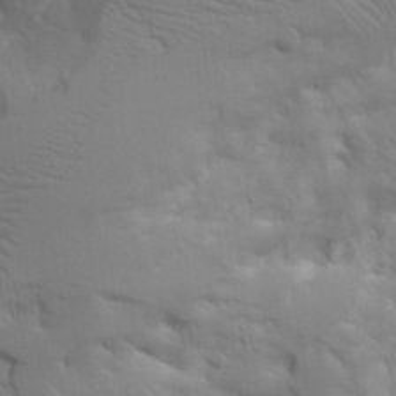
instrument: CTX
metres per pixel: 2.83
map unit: Aa
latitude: 21.4049
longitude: -124.5167
